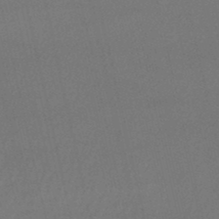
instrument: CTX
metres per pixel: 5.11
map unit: lHb
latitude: -48.4818
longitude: 63.7855
